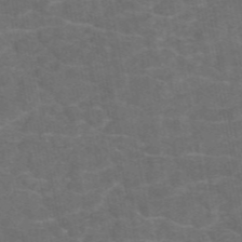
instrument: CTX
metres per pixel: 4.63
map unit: eAb
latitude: 47.7261
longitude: 105.4832
